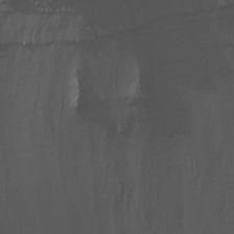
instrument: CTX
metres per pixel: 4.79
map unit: Ht
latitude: -14.9920
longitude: -51.2348
